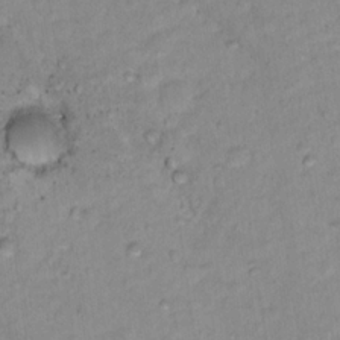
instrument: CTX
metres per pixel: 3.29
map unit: Nhu
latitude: 16.2712
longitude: -32.8380
